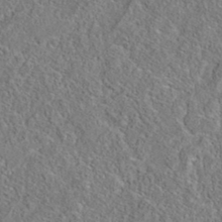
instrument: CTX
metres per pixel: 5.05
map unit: eAb
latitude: 35.8394
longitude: 111.7666
